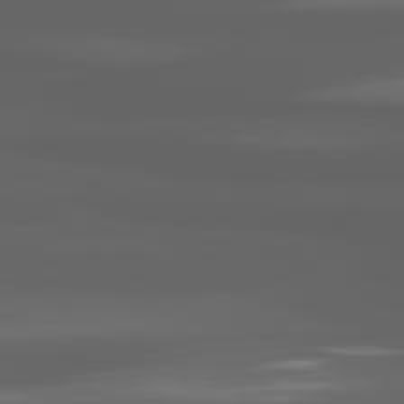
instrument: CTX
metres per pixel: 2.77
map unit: lApd
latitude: 80.7813
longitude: -140.6301
